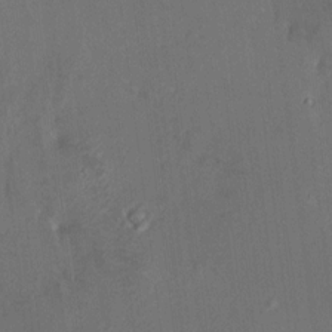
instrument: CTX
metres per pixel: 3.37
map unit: HNhu
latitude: 7.1214
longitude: 3.4643
